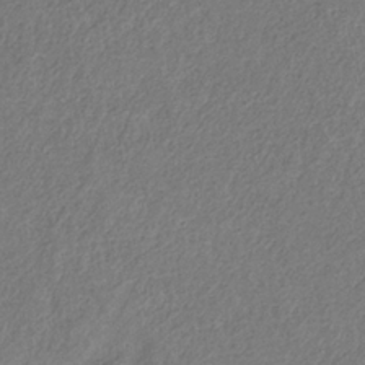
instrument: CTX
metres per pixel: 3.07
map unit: HNb
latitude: -33.7100
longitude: 56.0850
